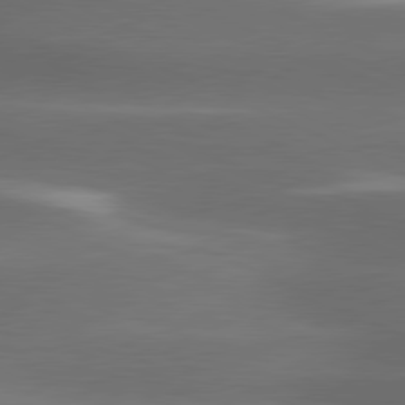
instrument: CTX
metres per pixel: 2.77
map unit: lApd
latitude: 80.9325
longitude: -143.5182
